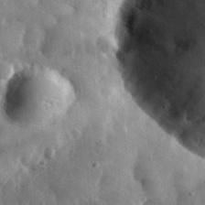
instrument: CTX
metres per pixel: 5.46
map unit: eHh
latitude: 33.0647
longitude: -80.5168
